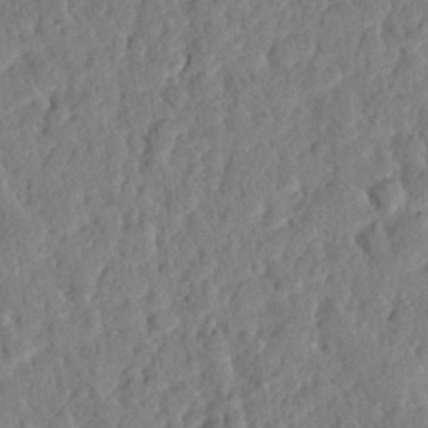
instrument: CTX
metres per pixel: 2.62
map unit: eHh
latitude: 27.3482
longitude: -77.1781
